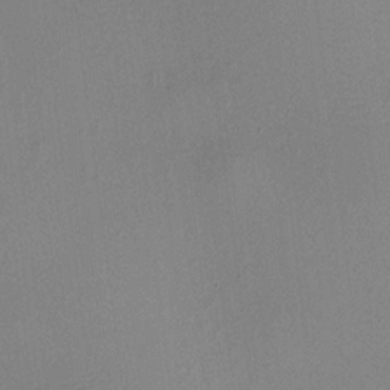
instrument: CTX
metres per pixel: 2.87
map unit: HNhu
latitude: 8.6491
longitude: 14.3307
